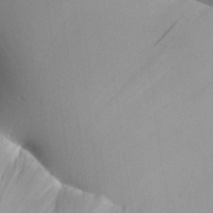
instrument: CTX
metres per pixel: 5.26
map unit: Aa
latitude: 32.3278
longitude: -141.4237
